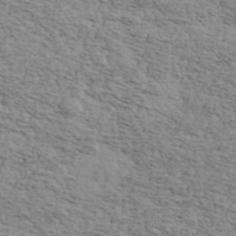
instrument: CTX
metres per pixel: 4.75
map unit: Ave
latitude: 41.8016
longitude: -110.1200
